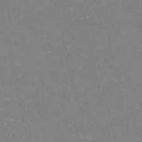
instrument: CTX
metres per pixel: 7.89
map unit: HNb
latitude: -54.6897
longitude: -38.5168
